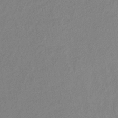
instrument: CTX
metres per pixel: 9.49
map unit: lHb
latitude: -38.8408
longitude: 69.3698
